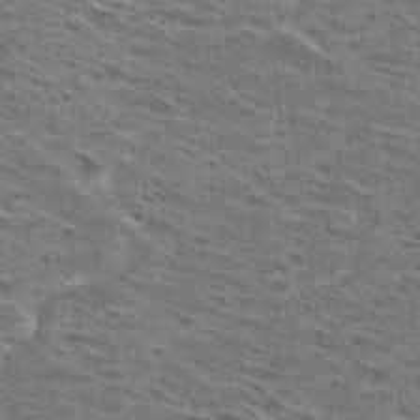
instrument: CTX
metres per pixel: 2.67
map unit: Hto
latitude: 29.2915
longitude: -46.2523
